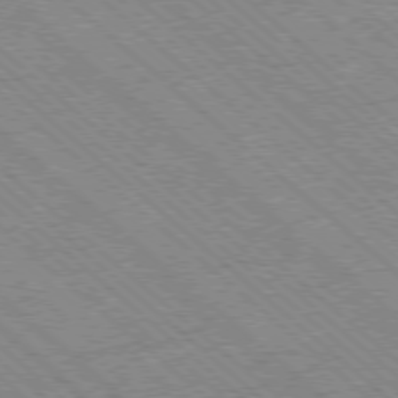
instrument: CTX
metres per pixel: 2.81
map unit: Ap
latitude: -78.2928
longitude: -49.1025
